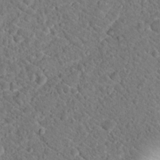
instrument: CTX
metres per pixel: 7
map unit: Hto
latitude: 18.6301
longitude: -33.5371
